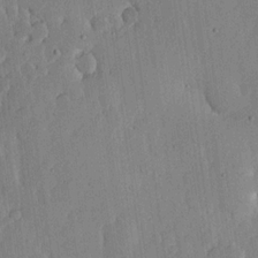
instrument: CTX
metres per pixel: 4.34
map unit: lHvf
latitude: 18.5734
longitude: -115.0080
